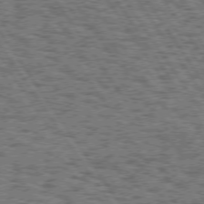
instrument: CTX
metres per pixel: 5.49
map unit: Hpe
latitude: 74.5735
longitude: -133.9150
